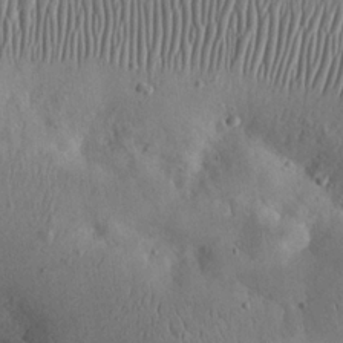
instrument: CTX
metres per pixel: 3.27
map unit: eHh
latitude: 24.2144
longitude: -66.9702
